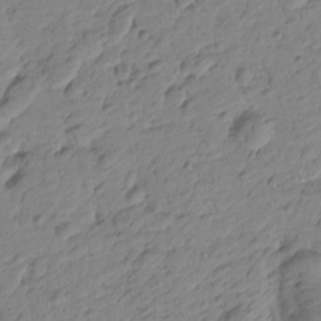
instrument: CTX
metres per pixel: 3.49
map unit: Htu
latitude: -1.0298
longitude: -175.4804
